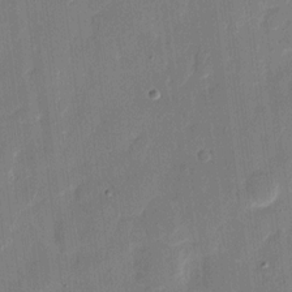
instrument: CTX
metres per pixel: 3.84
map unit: eHh
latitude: 9.1403
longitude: -68.7057
